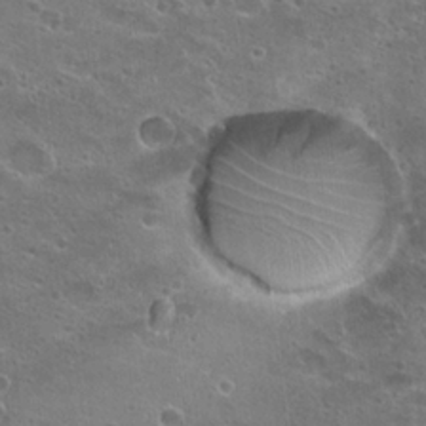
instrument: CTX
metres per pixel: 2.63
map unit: Hto
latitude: 22.8002
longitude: -41.4993
